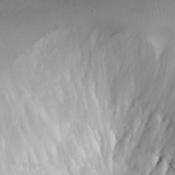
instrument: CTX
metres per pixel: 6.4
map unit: eHh
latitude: -4.9541
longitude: -78.4790
